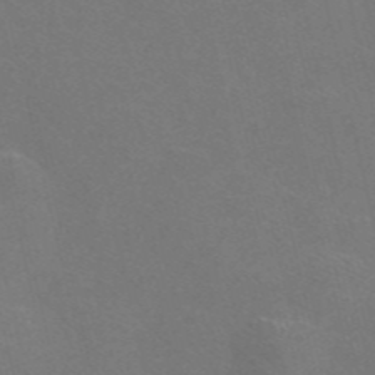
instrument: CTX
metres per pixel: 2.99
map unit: Nve
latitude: -56.2550
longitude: 52.7085
